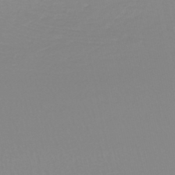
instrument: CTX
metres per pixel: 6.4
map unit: lHb
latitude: -44.5763
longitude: 56.1606
